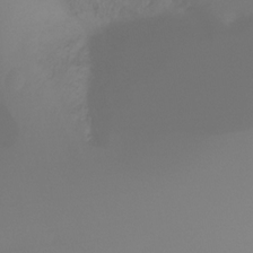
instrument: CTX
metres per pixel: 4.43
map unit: Ht
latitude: -17.1243
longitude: -46.3090
